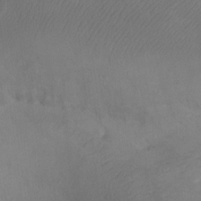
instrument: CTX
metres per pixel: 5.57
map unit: Ht
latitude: -7.6155
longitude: -34.7435
